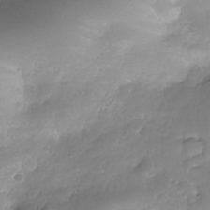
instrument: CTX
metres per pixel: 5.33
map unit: Nhe
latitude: -35.7289
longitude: -145.8205
